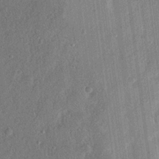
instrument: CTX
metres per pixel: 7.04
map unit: lHvf
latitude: 23.0647
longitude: 144.5385
